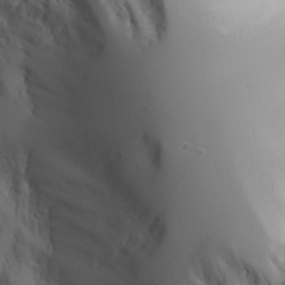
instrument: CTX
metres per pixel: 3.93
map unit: Aa
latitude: 25.5749
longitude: -127.2159
